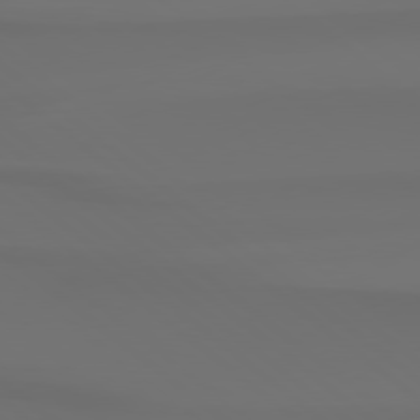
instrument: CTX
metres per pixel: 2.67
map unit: Hpe
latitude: 78.4412
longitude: -133.9339
